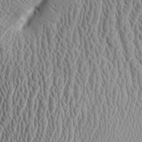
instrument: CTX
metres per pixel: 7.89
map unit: Aa
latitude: 9.5182
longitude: -129.5182
